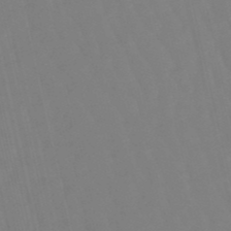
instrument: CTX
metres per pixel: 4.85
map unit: lHb
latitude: -49.1620
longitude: 76.0283
